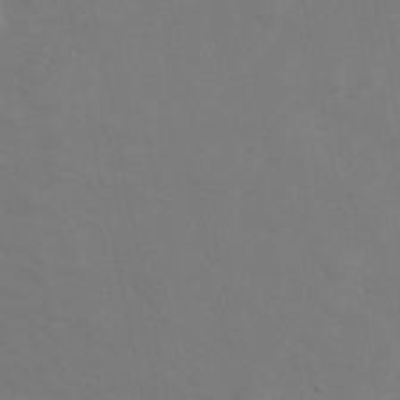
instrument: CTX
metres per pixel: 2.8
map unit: Hve
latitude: 33.4615
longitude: 150.7274
